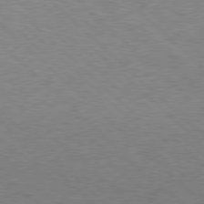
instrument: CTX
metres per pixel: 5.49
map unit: Hpe
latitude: 77.4804
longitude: -153.8773
